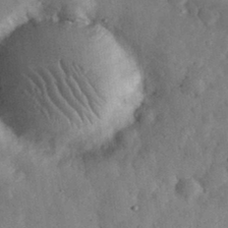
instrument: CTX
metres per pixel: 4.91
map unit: eHh
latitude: 34.3467
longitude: -69.1970
